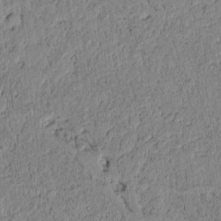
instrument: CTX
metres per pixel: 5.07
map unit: lAvf
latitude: 6.5735
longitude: 164.0094
